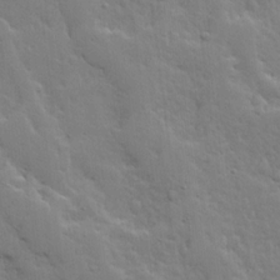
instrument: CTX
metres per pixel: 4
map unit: Ave
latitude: 13.3860
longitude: -134.3467
